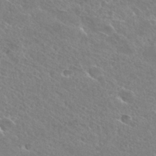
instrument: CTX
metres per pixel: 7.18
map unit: Hto
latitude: 26.9514
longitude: -40.5545
